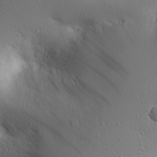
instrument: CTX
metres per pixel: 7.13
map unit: eHh
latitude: 26.1389
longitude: -75.0081
